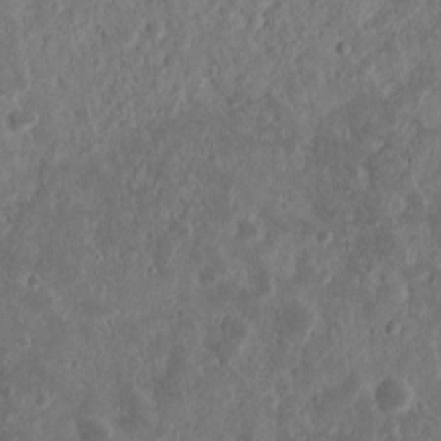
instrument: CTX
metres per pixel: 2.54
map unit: Nhu
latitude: 13.7828
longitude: -73.7450
